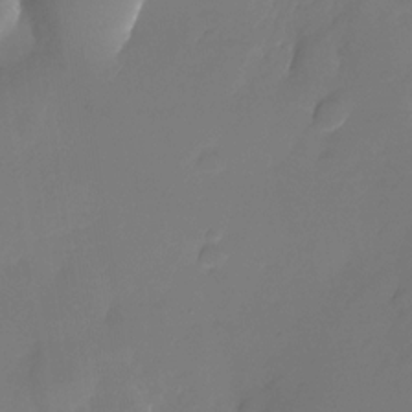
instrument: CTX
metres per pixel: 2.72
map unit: Nhu
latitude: -25.9367
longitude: -71.0458
